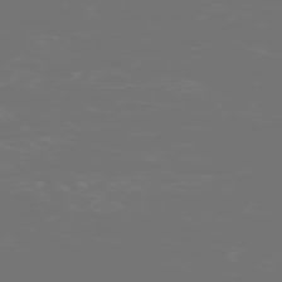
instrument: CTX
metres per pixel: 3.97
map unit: Hpe
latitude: -73.3132
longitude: 4.8975
